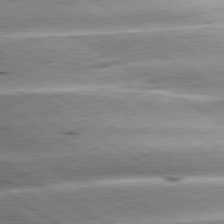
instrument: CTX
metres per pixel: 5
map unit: lApd
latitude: 80.3278
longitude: -142.6113
